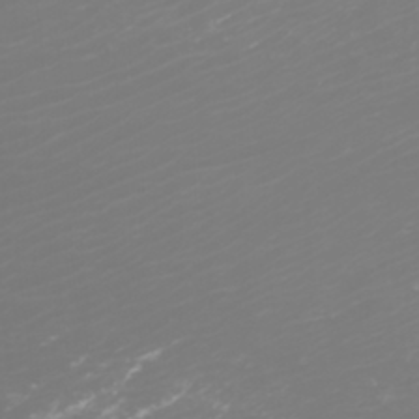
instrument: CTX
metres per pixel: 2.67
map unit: Htu
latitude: -6.5951
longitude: -74.0444
